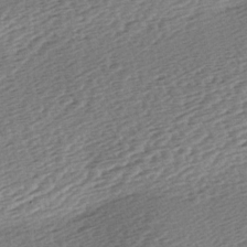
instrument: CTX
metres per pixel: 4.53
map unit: lAa
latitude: -2.8596
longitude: -127.2537
